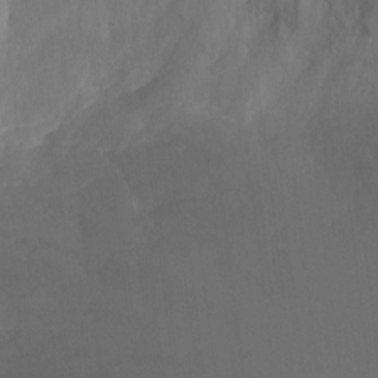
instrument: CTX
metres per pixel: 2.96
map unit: Ht
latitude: -4.0283
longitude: -27.6694
